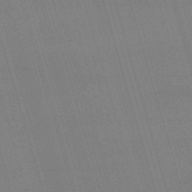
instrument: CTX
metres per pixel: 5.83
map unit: lHb
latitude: -44.3306
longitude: 77.3510
